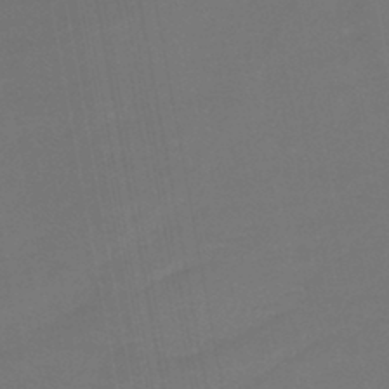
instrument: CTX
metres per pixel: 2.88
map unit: lHb
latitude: -43.8044
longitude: 60.9164
